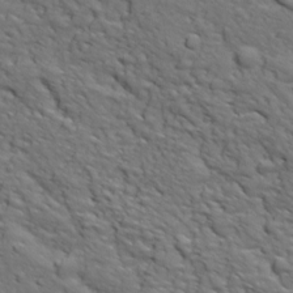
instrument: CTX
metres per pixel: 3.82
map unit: Ave
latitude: 17.9150
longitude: -132.6302
